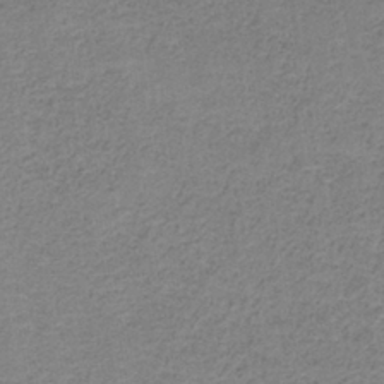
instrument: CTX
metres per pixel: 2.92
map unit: eAb
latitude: -36.0850
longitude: 52.6329
